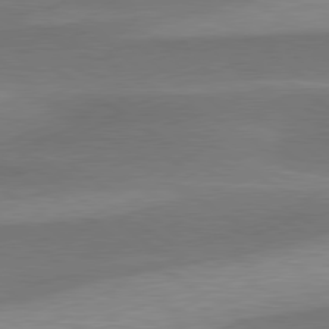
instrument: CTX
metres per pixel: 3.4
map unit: lApd
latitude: 79.6694
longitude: -93.9906
